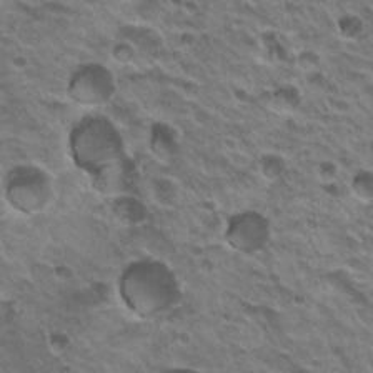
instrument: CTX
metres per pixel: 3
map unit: Hto
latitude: 20.3468
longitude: -31.5183
